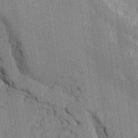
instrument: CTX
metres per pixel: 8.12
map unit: Htu
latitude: -7.5210
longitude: 176.2362
